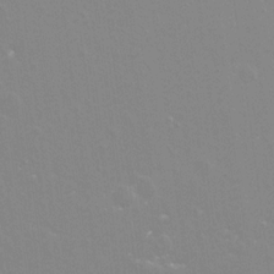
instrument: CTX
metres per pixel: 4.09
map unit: Hto
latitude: -8.6329
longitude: -43.1781
